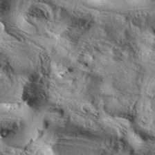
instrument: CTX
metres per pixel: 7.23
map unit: Aa
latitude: 34.2711
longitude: -135.0647
